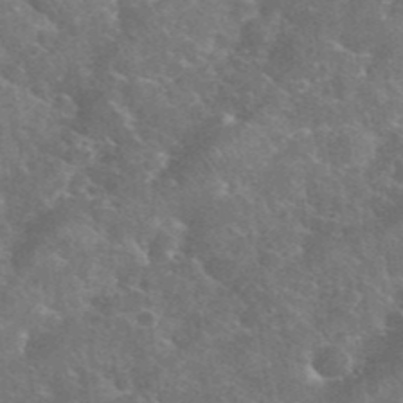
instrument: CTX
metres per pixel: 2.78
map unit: eHh
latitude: 36.6680
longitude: -66.9513
